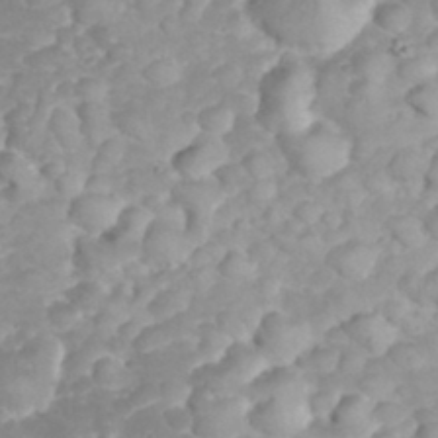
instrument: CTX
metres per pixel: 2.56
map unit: eHh
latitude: 32.5735
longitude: -63.1026
